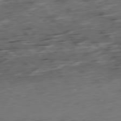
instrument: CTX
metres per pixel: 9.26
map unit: Ap
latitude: -79.2376
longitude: -57.5560
